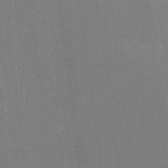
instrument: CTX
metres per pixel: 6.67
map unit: eHh
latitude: 18.8569
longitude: -68.3090
